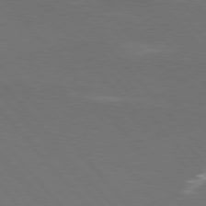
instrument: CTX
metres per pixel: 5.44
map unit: Hpe
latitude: 76.8758
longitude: -162.9514
